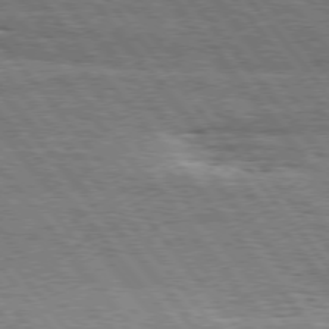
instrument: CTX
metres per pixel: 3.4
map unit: Hpe
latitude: 75.1781
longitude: -139.0836
